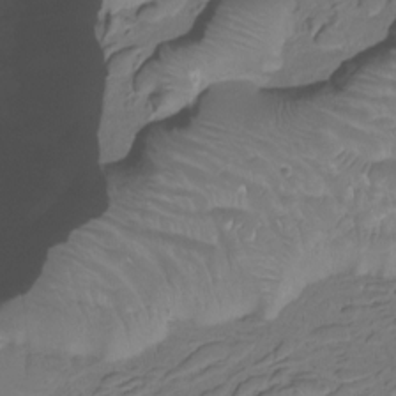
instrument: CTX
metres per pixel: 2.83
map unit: HNhu
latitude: -20.8597
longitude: 85.4265
